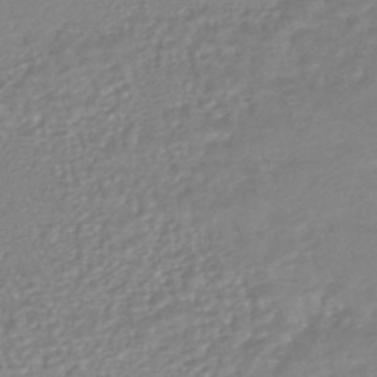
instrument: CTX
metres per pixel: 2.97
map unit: HNhu
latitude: -46.3495
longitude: 98.1984
